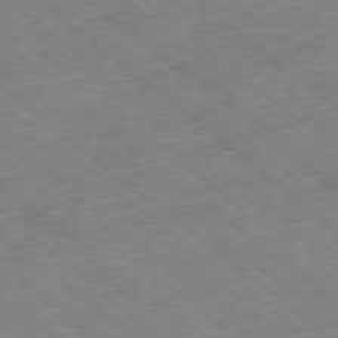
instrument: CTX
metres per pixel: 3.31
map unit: Ap
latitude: -78.8975
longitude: -49.0836
